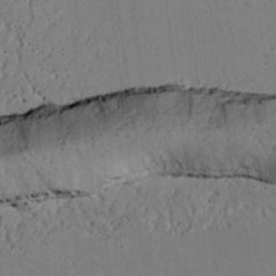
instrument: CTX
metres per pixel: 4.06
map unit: Aa
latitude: 24.2711
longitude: -132.5546
